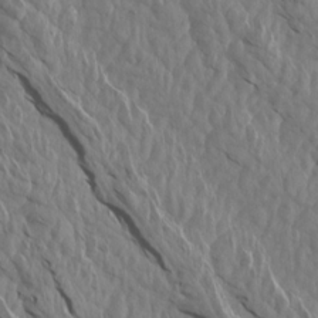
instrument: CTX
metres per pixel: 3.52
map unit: Aa
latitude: 14.7625
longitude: -142.9325
